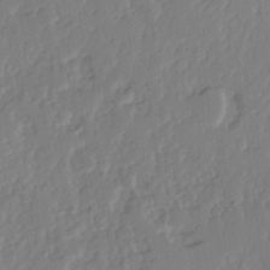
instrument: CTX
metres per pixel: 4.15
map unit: Hve
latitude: 2.8947
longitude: -121.7072
